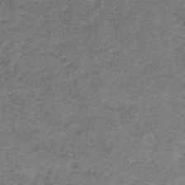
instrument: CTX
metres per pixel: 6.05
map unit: lHb
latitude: -32.2551
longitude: 64.9542
